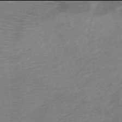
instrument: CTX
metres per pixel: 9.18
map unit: HNb
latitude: -50.0094
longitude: -45.3481
